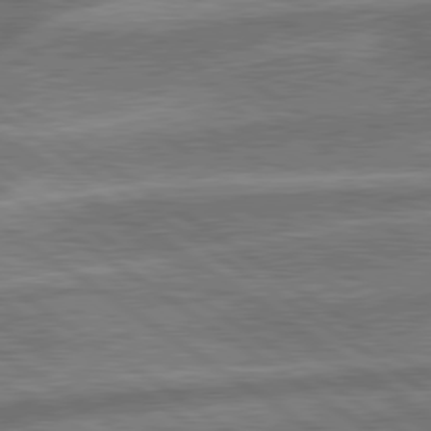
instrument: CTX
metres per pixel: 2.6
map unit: lApd
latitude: 79.7828
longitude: -171.3670
